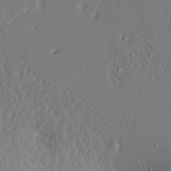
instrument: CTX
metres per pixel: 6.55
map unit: Ave
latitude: 14.9892
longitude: -140.4223
